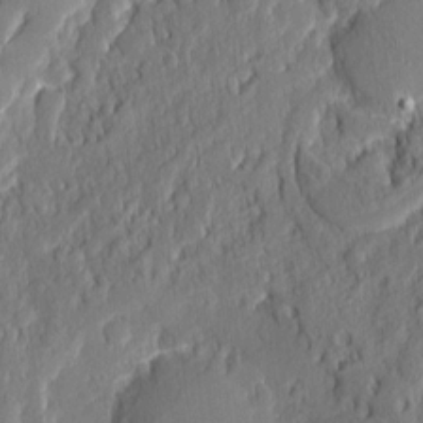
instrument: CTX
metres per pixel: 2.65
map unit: eHh
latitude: 5.9906
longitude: -76.4412
